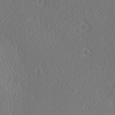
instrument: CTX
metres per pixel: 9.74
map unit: Ave
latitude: 21.7450
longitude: -136.7624
